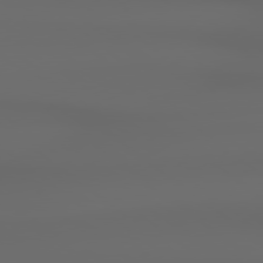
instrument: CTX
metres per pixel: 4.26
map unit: lApd
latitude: 78.8947
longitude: -135.8772
